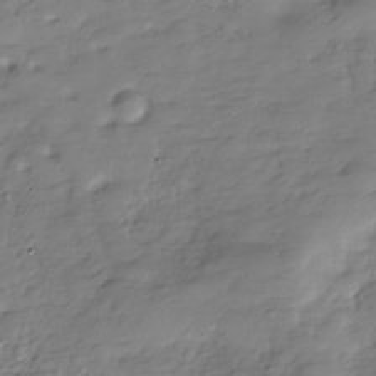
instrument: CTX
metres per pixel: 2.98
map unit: Hve
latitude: -30.2361
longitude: 90.6708
